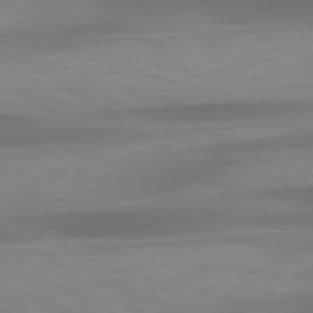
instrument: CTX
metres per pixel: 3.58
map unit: lApd
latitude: 79.4238
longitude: -91.6883
